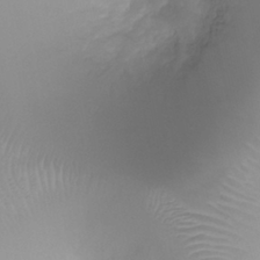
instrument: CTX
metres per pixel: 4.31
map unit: Ht
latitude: -0.9542
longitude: -19.6505
